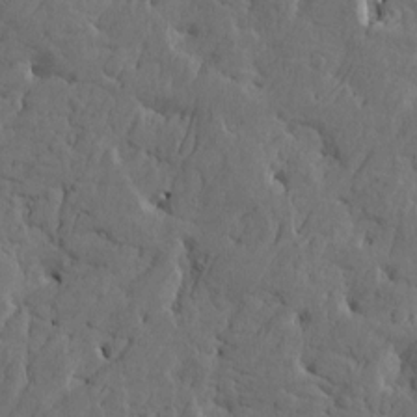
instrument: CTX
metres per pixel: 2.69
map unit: Htu
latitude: -5.5210
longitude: -177.7260
